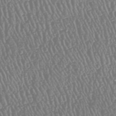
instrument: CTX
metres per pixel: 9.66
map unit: HNhu
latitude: -47.5210
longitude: 29.2187
